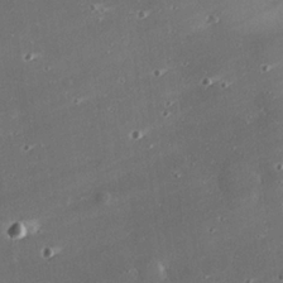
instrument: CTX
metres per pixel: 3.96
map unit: eHh
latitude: 24.9891
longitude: -89.8206
